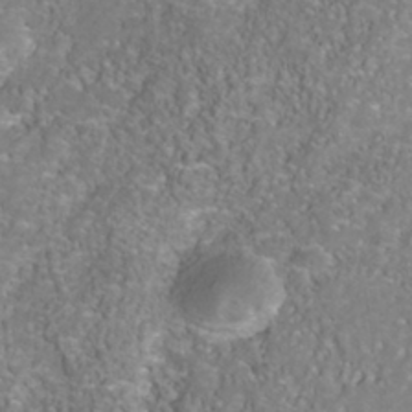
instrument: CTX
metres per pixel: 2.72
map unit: Nhu
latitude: -41.3887
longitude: -83.9906
